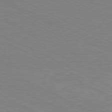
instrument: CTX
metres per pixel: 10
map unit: Hpe
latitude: -81.1431
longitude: 13.3510
